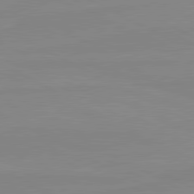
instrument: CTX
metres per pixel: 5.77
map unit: lApd
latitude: 80.8380
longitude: -177.1970
